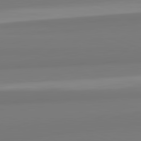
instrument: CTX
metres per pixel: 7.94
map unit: lApd
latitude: 82.5356
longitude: 172.3495
